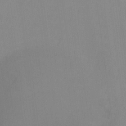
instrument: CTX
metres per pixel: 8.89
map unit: Hto
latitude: -11.8989
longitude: -40.1577
